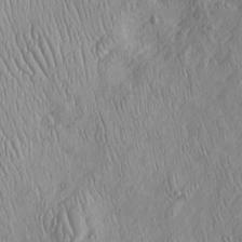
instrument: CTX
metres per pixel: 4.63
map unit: Htu
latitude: -5.2376
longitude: 156.1795
